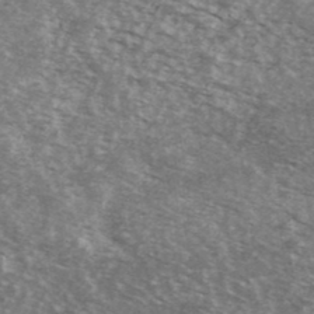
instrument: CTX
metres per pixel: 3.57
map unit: Ave
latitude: 39.4048
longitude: -108.9891
